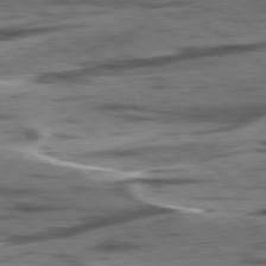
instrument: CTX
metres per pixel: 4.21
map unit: lApd
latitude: 78.5735
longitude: -50.0822
